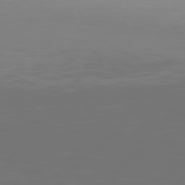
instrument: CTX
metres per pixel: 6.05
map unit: Hpe
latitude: 77.9528
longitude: -139.7450
